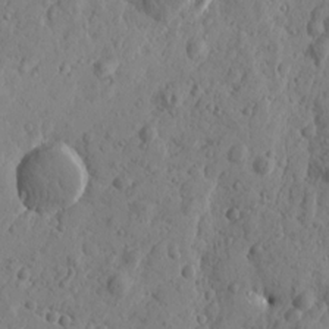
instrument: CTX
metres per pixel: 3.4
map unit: Htu
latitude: -1.0676
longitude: -177.1592
